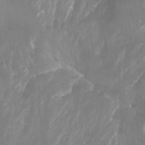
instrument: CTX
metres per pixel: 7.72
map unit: Aa
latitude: -13.1431
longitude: -66.7246
